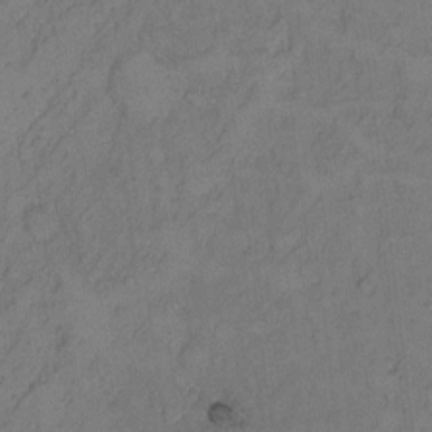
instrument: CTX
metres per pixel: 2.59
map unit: Hto
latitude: 9.1214
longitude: -58.6868
